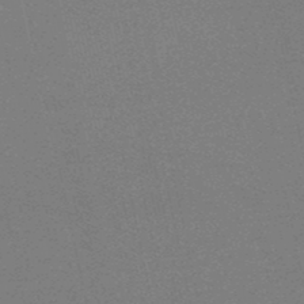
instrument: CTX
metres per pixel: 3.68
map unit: HNb
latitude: -49.3699
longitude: -52.2523
